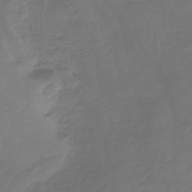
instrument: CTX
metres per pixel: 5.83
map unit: lHb
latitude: -43.2942
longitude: 62.7841
